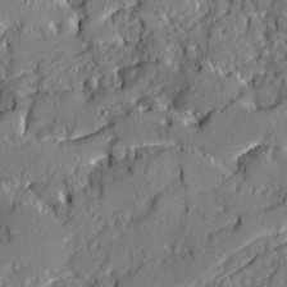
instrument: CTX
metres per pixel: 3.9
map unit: Ave
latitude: 20.5168
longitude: -129.1214
